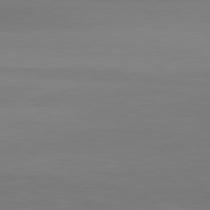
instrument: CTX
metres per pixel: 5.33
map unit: Ap
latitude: -81.8423
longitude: -85.7828
